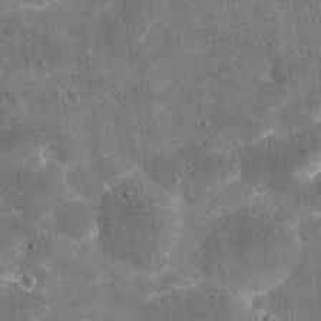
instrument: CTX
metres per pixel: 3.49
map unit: eHh
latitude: 20.5924
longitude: -65.5749
